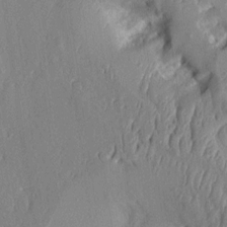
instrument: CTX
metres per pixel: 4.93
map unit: Aa
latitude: 9.1781
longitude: -130.9703
